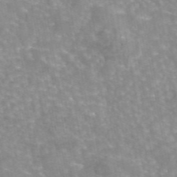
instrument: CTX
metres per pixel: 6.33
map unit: eAb
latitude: 45.3481
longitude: 105.7666
